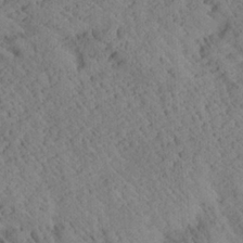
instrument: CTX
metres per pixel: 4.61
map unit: Aa
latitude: 24.4412
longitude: -133.9528
